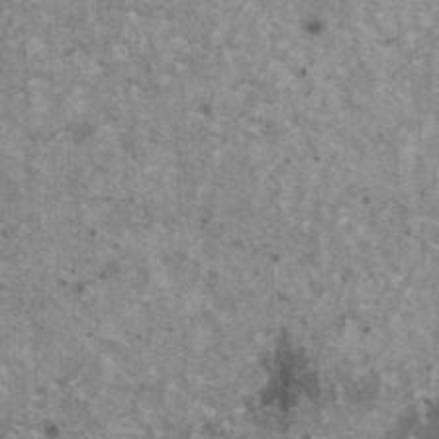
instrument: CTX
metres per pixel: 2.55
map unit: HNhu
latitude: 2.7057
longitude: 4.8975
